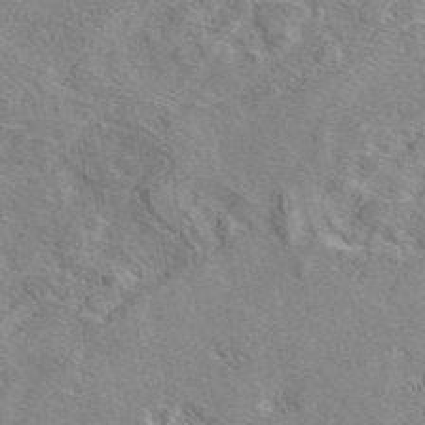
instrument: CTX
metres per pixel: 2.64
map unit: eAb
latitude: 45.8394
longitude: 110.6518
